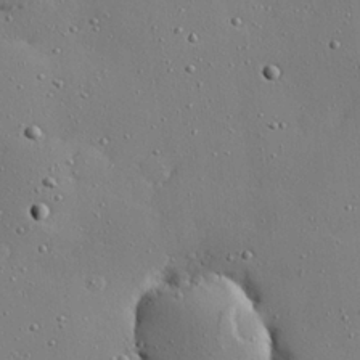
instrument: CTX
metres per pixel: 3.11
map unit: Hve
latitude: 26.2523
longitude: -92.4979
